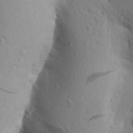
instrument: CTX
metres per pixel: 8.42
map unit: Aa
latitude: 25.8583
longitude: -148.3845
